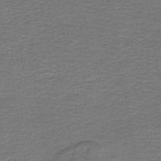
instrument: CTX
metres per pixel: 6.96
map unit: HNb
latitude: -43.4265
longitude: 51.2754
